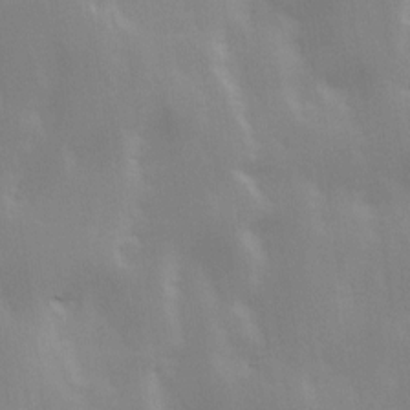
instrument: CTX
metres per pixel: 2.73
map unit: Ave
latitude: 13.5749
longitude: -104.2523
